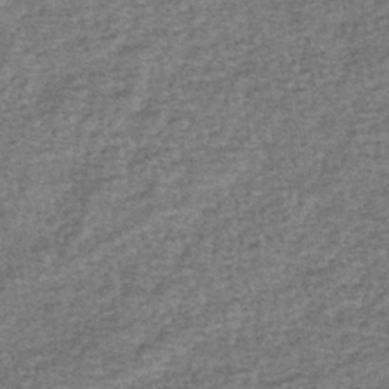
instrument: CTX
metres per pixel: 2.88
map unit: eHb
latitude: -39.9556
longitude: 80.6897
